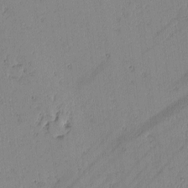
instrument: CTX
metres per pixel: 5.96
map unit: lAvf
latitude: -1.7289
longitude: -105.8773
